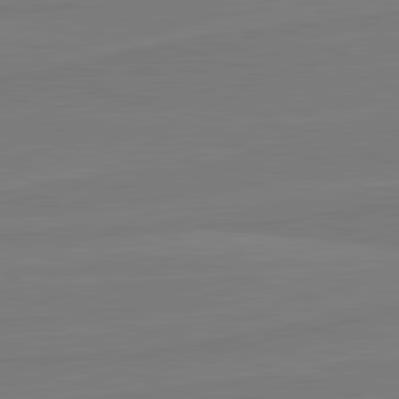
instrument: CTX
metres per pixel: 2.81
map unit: lApd
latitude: 81.7450
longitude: -178.8947
